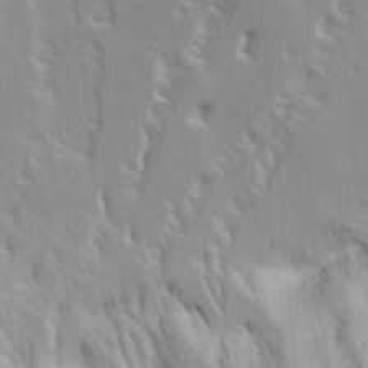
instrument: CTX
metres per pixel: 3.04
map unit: Ave
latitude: 14.9514
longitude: -130.4790
